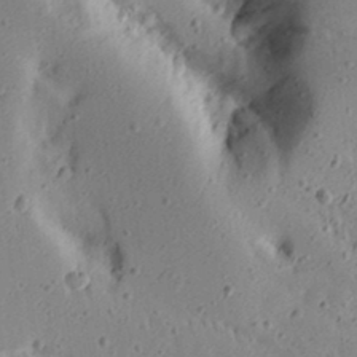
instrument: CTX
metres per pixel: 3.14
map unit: Aa
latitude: 16.8947
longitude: -124.6112
